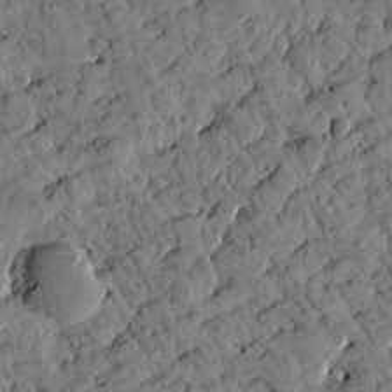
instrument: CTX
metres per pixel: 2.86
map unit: Htu
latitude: 1.6127
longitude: 178.5762
